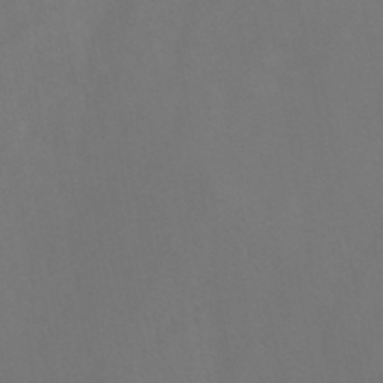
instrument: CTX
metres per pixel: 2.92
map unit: HNb
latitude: -44.1417
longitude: -41.3292
